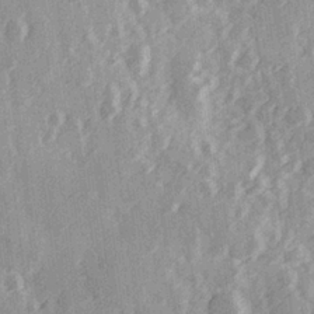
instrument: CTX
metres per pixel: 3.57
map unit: Hve
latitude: 26.1578
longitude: 147.2376
